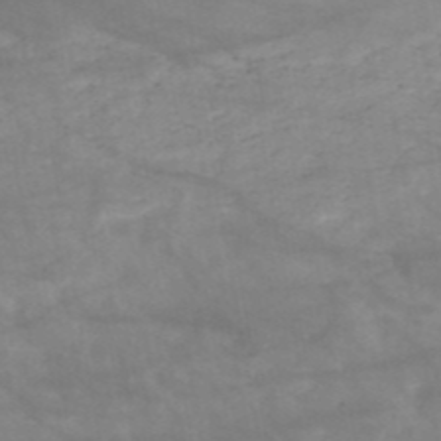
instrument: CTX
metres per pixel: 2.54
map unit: HNb
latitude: -50.7463
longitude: -39.8772
